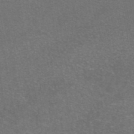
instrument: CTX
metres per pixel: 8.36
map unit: eAb
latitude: 47.0648
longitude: 106.2929
